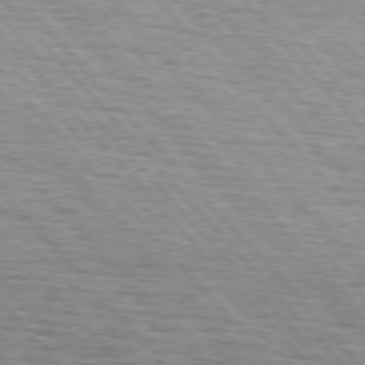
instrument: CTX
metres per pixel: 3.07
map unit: lApd
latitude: 75.7639
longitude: -83.1403
